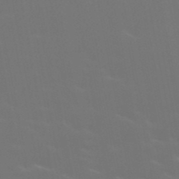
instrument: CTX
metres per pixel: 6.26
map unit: HNb
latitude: -49.2187
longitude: -48.0444
